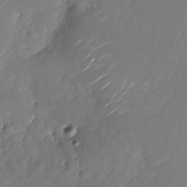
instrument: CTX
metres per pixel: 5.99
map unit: Nhu
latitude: -26.3873
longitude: -73.6316
